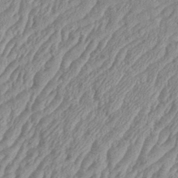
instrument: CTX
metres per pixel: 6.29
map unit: eHh
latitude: 36.3845
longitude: -137.2537
